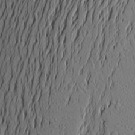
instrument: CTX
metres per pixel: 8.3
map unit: Aa
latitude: 23.5938
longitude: -144.3656
